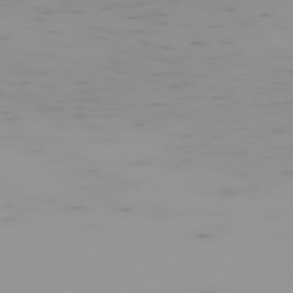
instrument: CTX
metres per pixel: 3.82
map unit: Hpe
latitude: -74.6519
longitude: 7.5210
